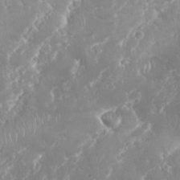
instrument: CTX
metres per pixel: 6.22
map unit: Nhu
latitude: 26.3656
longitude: -60.9324
